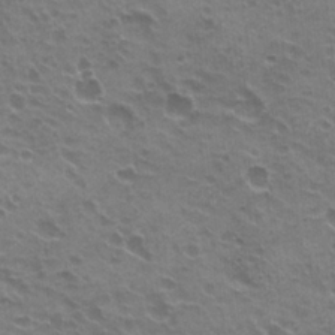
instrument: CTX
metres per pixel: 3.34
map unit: Hto
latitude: 21.8395
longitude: -31.9339
